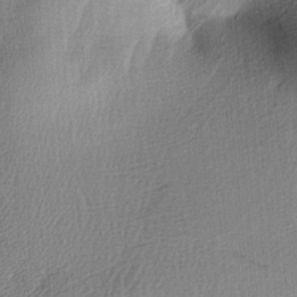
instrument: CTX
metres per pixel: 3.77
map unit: lAa
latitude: -8.2172
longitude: -124.9135
